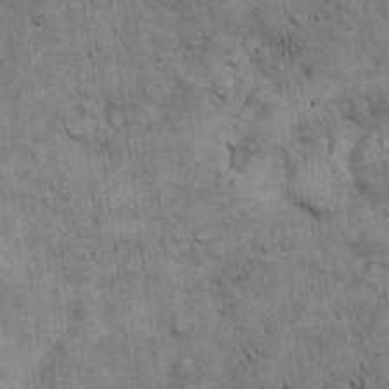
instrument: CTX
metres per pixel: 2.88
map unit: Hto
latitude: 12.1389
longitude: -57.9528
